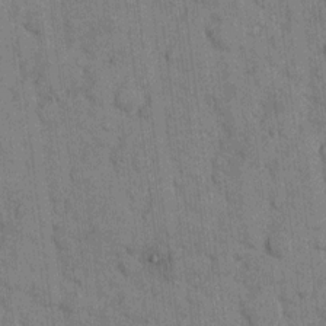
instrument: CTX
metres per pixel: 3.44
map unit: eHh
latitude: 9.5182
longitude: -66.2522
